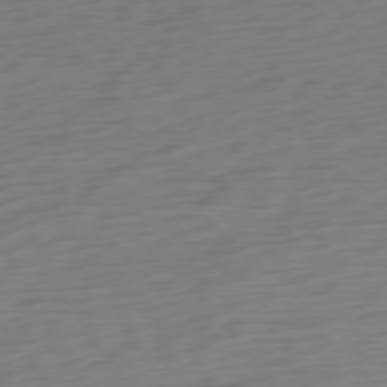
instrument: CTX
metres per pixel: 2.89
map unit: Ap
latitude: -77.6344
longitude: -77.8961
